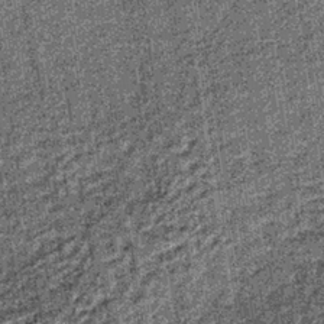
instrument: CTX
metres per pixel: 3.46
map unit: lHb
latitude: -37.9178
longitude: 64.5385
